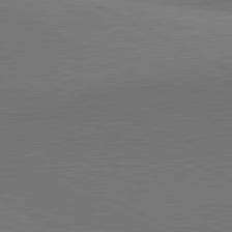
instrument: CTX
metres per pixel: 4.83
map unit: lApd
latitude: 81.5182
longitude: 146.0850
